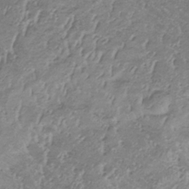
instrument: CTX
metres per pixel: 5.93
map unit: lHb
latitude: -34.1039
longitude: 67.6911
